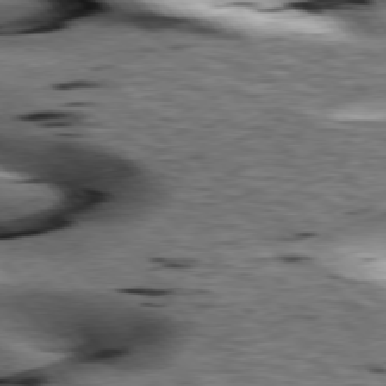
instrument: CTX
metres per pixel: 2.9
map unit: lApd
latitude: 76.5545
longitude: -60.7624
